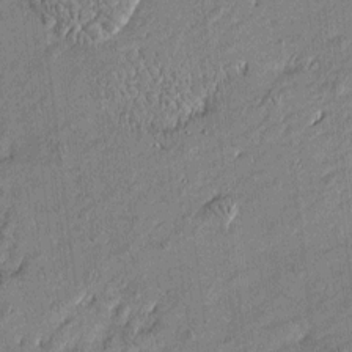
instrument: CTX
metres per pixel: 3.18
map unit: Htu
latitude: -6.4440
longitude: 176.6707
